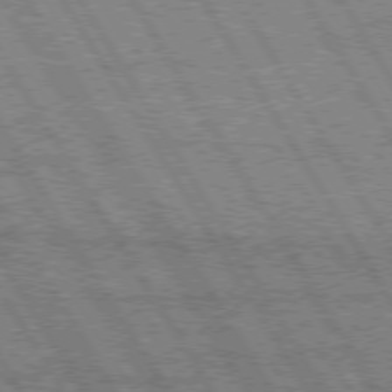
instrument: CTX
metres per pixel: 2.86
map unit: Hpe
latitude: 74.8380
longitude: -154.6679
